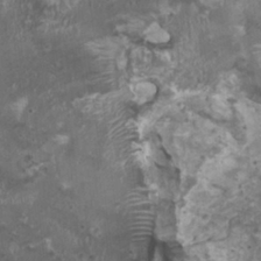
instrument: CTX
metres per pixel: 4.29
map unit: HNhu
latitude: 3.4237
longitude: 3.8422
